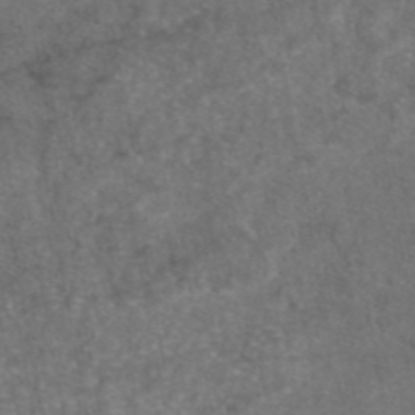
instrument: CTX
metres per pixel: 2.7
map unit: eAb
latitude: 46.7624
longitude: 107.8234
